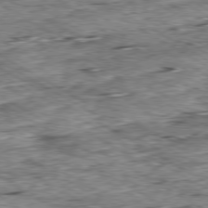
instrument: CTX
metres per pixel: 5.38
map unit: Ap
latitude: -80.2362
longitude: -50.4412
